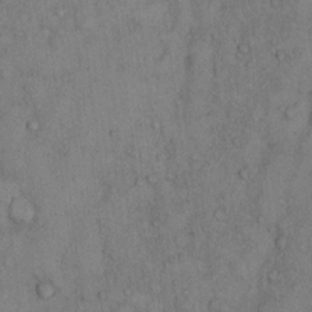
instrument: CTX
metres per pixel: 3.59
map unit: Hto
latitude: 11.3671
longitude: -59.4993
